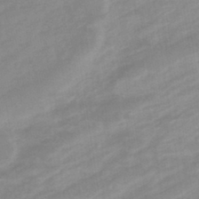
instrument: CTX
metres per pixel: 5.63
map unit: eHb
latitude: -44.2362
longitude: 84.7274
